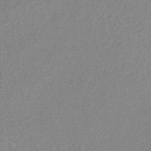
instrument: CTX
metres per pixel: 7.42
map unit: lHb
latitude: -42.5006
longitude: 73.5210
